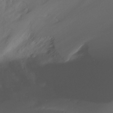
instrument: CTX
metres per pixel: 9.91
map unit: Nhu
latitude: -13.5021
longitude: -71.4237
